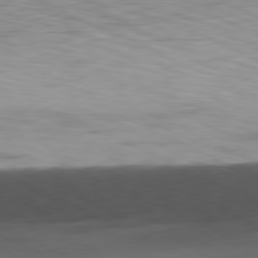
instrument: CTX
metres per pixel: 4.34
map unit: Ap
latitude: -81.1809
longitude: -68.5735
